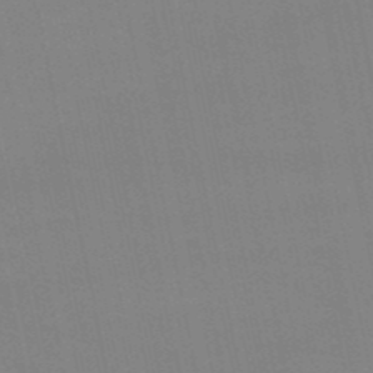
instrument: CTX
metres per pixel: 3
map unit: lHb
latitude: -50.1417
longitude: 70.9731
